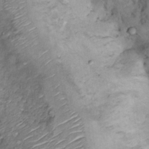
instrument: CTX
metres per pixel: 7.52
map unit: Hto
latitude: 14.0633
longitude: -29.9150
